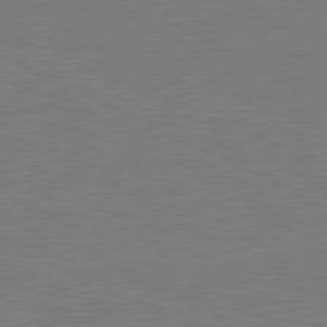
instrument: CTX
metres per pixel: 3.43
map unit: lApd
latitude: 81.4804
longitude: 150.8219
